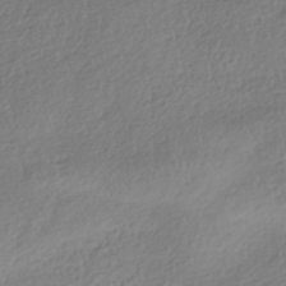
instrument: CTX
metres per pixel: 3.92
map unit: HNhu
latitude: -41.8044
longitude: 98.0472
